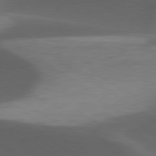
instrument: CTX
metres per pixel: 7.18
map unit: lApd
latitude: 79.2726
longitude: -49.9339
